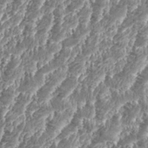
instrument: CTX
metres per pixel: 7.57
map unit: eHh
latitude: 35.3670
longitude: -137.1403
